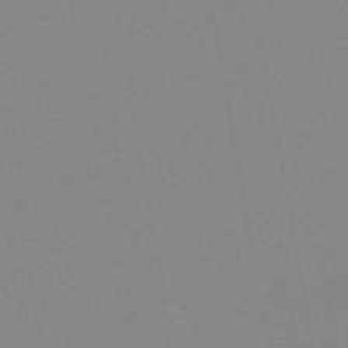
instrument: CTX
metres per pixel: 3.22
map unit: HNb
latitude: -54.5007
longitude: -49.4993
